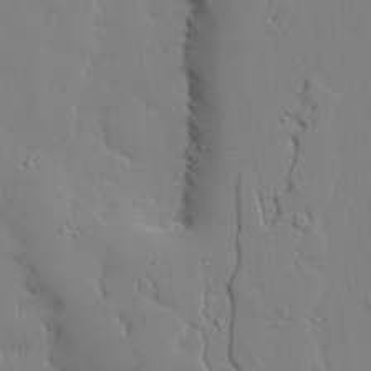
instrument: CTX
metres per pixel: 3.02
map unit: lAvf
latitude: 24.1011
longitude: -109.6693
